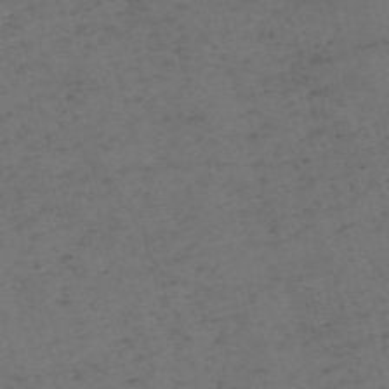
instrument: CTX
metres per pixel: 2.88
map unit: Nve
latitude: -59.1620
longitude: 51.6911
